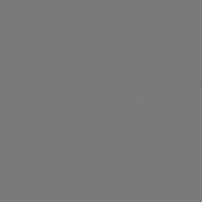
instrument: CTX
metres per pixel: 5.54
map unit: Hpe
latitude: 73.5938
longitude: -123.1970
